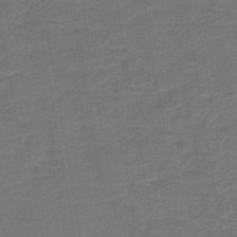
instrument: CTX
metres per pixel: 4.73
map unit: HNb
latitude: -43.5399
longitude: 51.7478
